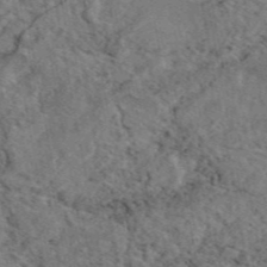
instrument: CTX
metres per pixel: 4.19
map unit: eAb
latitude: 45.7638
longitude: 113.0676
